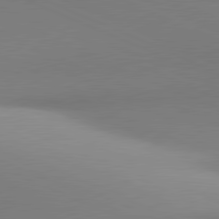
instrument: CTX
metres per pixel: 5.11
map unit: lApd
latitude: 81.1781
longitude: 142.5951
